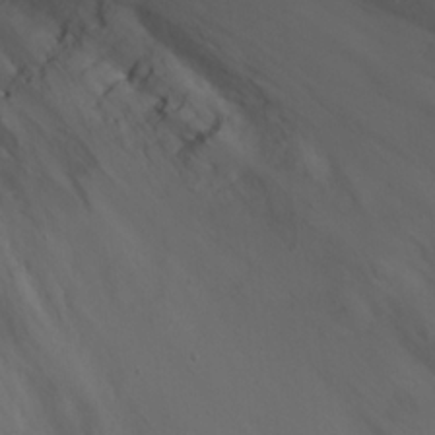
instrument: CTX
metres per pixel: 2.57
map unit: eHh
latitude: 24.7624
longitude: -63.9339
